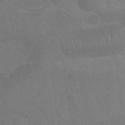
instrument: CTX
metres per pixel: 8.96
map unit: Nhu
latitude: 25.0647
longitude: -51.8205
